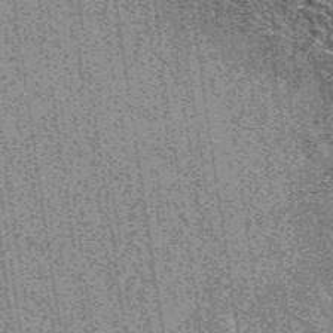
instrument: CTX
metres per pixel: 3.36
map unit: eAb
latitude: 38.7624
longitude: 107.4454
